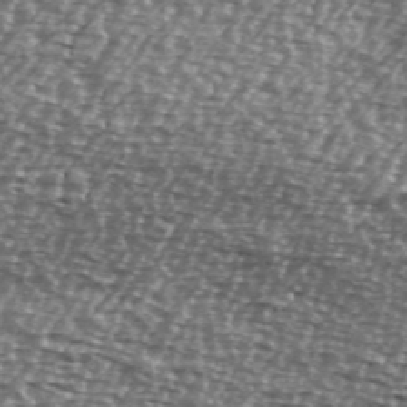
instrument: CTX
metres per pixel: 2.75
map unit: Ave
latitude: 39.9717
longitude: -112.6301
